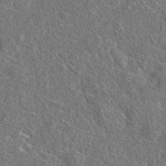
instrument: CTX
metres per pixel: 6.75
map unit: eAb
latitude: 37.0648
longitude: 113.1242
